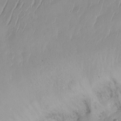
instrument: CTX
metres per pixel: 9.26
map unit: Ht
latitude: -14.2173
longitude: -50.8191
